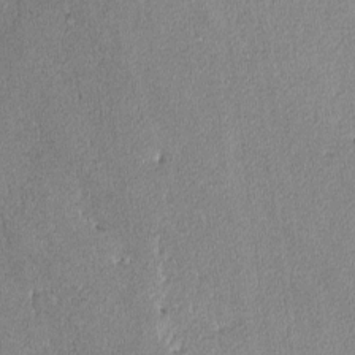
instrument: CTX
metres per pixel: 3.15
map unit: lAvf
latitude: -8.5007
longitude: -112.6301
